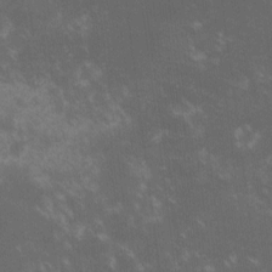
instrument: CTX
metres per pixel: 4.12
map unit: lHvf
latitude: -14.4629
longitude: -103.0836
